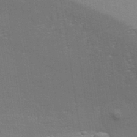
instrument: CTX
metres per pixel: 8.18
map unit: eHh
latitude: 34.2144
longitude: -132.4412
